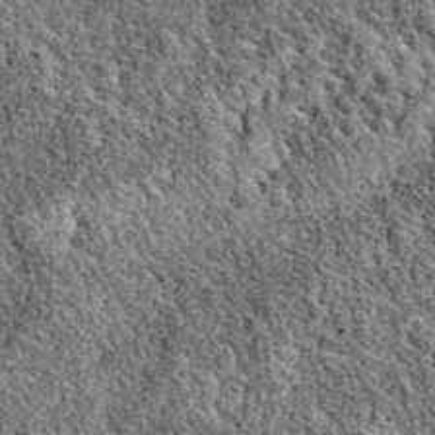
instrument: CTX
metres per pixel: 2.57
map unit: eAb
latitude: 38.7057
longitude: 110.5952
